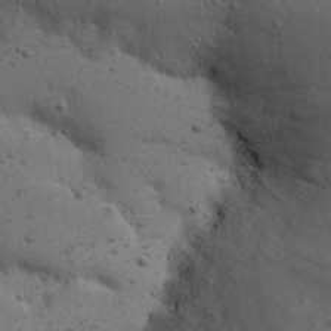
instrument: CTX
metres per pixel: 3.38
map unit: Nhu
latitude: 22.5168
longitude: -71.7261
